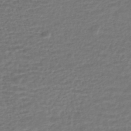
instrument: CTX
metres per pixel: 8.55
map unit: HNhu
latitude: -45.4454
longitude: 102.7652
